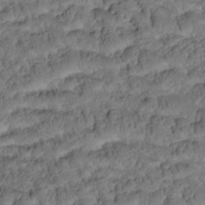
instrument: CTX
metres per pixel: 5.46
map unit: Htu
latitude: -2.7463
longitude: 173.5399
